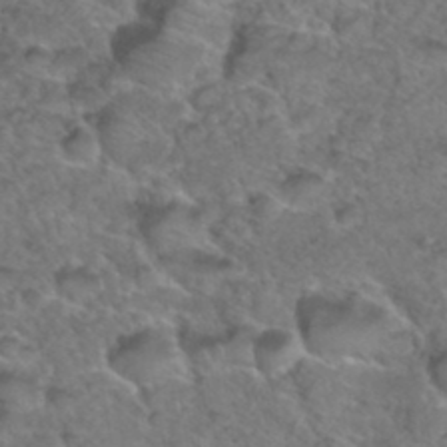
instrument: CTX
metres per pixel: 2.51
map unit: Hto
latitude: 36.1200
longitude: -48.1767
